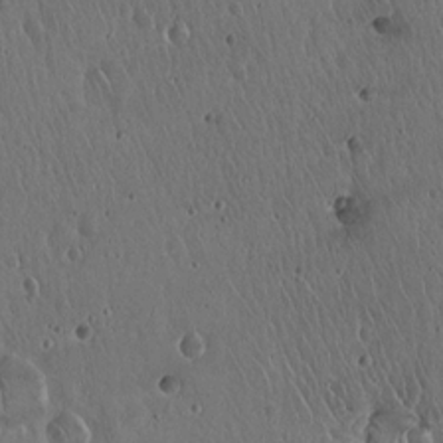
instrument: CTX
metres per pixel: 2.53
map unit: Hto
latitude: 17.9150
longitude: -59.3671
